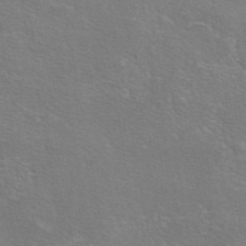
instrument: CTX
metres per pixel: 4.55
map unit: eAb
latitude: 46.1956
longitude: 106.4062
